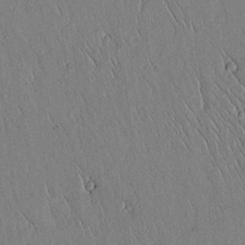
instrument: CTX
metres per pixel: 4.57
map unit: lAvf
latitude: 5.4804
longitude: 159.4076
